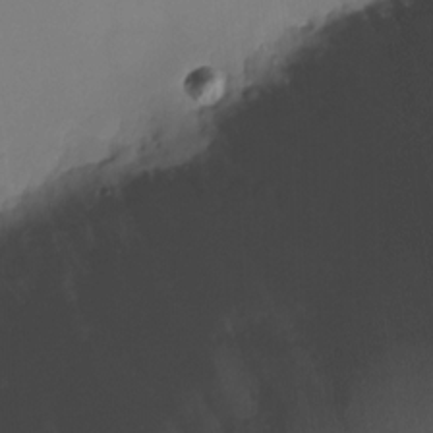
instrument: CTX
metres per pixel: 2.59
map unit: Nhu
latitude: -9.3510
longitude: -85.3482
